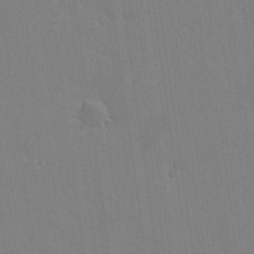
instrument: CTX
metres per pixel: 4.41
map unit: lAvf
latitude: 14.6113
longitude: -126.8758
